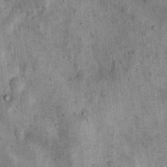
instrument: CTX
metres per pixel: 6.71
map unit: Nhu
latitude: 7.5182
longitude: -23.9150
